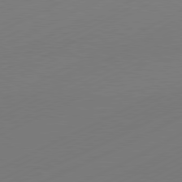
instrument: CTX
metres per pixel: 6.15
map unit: Hpe
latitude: -81.3699
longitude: 14.2740
